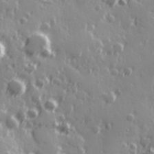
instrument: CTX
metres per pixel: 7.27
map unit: Hve
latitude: 25.9150
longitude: 146.6518
